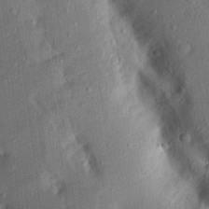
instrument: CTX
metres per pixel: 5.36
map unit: Aa
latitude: 15.6316
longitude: -148.6302
